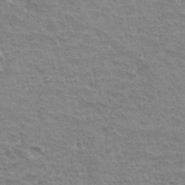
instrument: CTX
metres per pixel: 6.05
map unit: Hto
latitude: 34.3278
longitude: -45.6316
